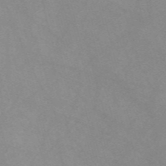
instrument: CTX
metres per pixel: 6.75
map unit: Nve
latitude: -57.7666
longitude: 59.3698
